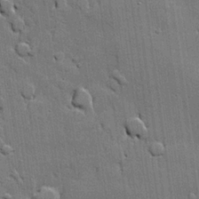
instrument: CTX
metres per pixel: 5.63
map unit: lHvf
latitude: 20.8191
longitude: 145.8422
